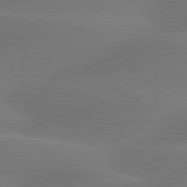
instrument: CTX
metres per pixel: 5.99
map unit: lApd
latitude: 79.7639
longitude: -90.4601
